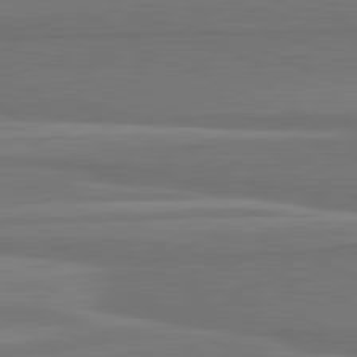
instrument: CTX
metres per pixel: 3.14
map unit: lApd
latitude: 81.8772
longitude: 169.2753
